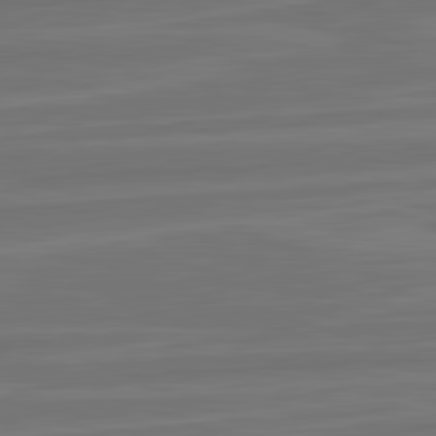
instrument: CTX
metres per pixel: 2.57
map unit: lApd
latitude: 82.4223
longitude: -174.9892
